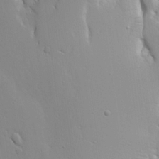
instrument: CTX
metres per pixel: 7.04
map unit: Aa
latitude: 20.2712
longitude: -124.1766
